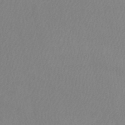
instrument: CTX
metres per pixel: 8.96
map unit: HNb
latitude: -52.5384
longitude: -50.8191
